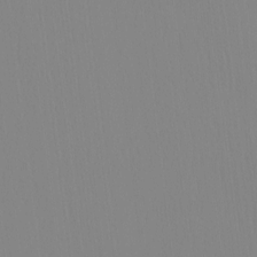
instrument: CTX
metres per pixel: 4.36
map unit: HNhu
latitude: -5.0864
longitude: 14.7652
